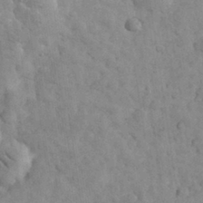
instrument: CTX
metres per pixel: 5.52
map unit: eHh
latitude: 31.7828
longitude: -68.8758
